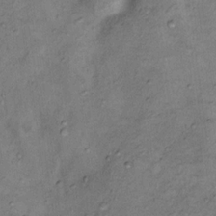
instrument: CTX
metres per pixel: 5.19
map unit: Nhu
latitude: 11.3104
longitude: -28.7624
